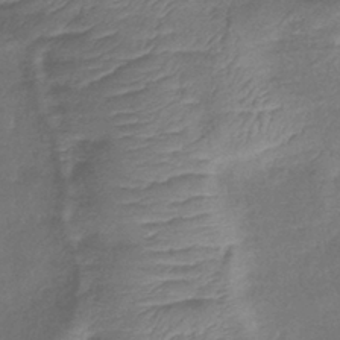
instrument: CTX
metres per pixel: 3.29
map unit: lHb
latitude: -39.5588
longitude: 75.6722
